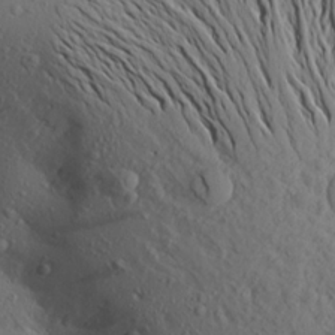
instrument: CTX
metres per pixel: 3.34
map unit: Aa
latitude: 17.5371
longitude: -147.7639
